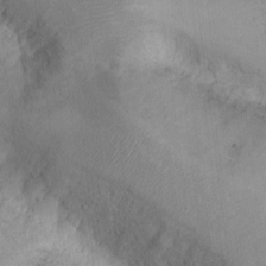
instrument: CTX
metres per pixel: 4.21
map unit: eHh
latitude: -8.8030
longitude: -68.0444
